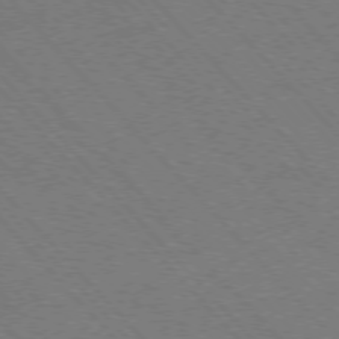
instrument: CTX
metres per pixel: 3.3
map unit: Hpe
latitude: -77.1242
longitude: -13.0459
